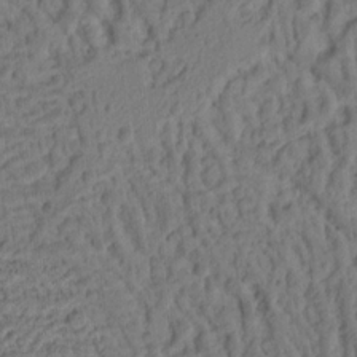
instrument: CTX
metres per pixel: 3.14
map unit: Ht
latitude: 9.8395
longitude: -75.0836
